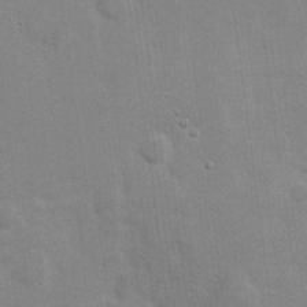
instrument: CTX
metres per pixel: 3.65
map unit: Hve
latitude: 18.1766
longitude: 151.3699
